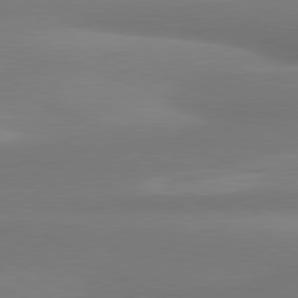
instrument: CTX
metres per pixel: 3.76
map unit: lApd
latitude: 80.3467
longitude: 173.7288
